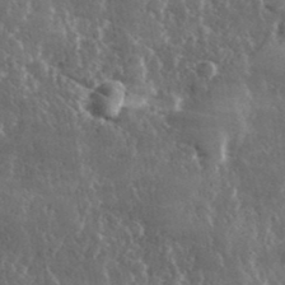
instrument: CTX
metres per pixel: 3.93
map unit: lHvf
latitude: 31.8962
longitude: -91.0647
